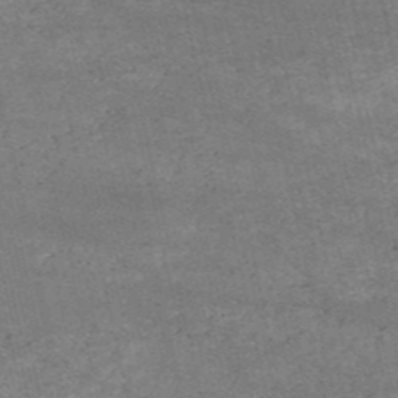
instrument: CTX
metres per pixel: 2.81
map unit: HNb
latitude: -53.4832
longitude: -38.4412
